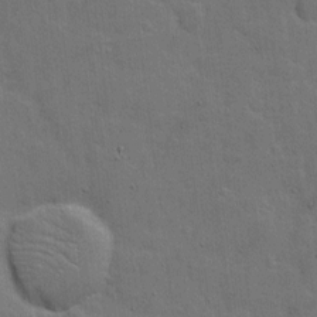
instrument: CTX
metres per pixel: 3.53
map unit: Hto
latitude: 5.1025
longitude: -61.5938
